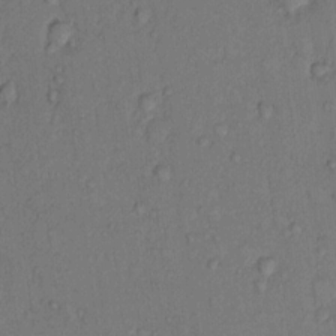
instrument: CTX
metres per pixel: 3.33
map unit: Hto
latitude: 10.2712
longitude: -58.6680
